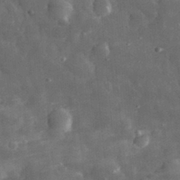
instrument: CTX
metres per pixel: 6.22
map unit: eHh
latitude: 32.1200
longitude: -71.6505
